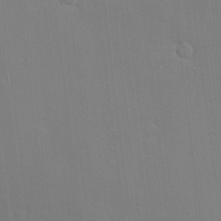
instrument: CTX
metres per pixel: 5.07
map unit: Hve
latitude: -10.6896
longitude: 175.8044
